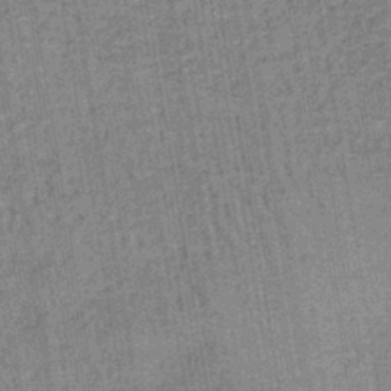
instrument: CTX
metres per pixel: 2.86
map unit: lHb
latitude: -39.3321
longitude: 60.6141
